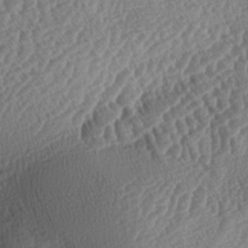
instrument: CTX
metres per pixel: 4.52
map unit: lAa
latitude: -3.7477
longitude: -128.1011
